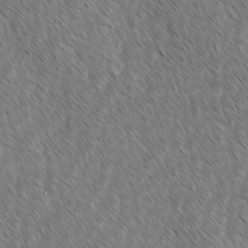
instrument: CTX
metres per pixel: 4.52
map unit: lAvf
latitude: -1.6533
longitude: -114.1199
